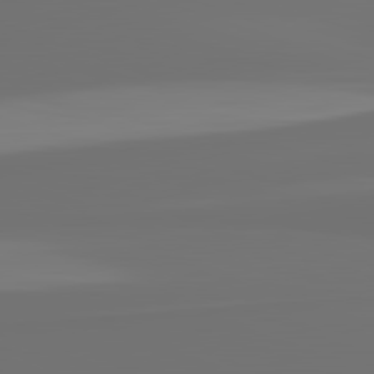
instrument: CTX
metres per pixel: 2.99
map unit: lApd
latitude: 82.3089
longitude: 163.3320
